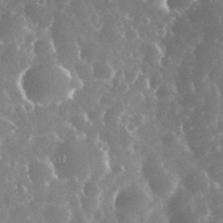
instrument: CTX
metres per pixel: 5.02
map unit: eHh
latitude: 34.8947
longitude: -58.1389
